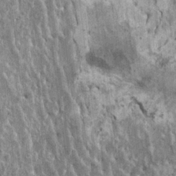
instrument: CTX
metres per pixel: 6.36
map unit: HNhu
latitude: 3.1025
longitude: 4.9352
